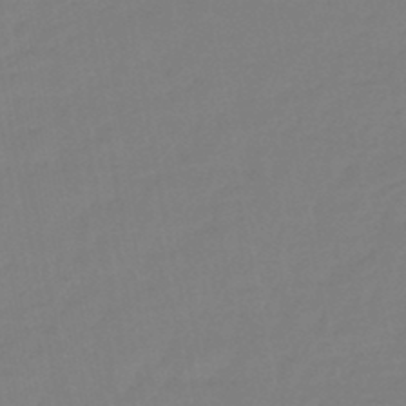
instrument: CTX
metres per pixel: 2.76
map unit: eHb
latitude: -45.6911
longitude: 88.2361
